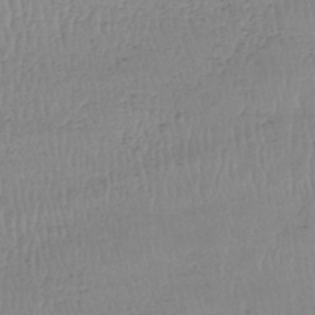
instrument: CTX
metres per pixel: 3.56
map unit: HNhu
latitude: -48.0283
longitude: 30.4440
